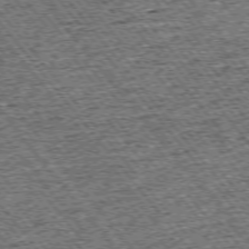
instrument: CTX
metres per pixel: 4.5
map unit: Ap
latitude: -75.1620
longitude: -91.5371
